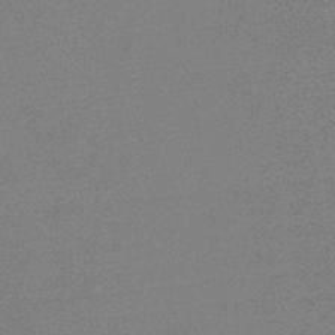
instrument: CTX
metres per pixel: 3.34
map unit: HNb
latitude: -34.6141
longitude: 53.0108
